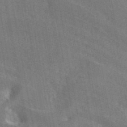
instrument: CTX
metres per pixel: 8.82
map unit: ANa
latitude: 43.3860
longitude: 48.6897
